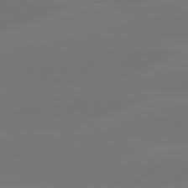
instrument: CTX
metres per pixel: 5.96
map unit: Hpe
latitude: 78.4034
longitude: -129.1025
